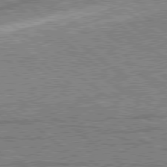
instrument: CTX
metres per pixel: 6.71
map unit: lApd
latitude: 78.9892
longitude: -168.1011
